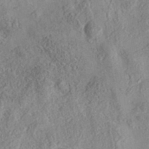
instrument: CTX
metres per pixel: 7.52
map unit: eAb
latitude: 35.5938
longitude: 108.0850
